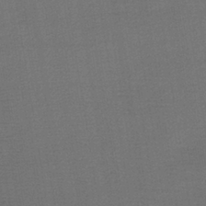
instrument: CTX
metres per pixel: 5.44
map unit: lHb
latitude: -38.3873
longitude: 71.4266
